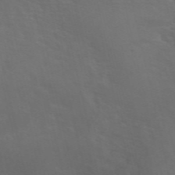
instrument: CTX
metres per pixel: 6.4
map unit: ANa
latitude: 49.8961
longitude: -71.5938
